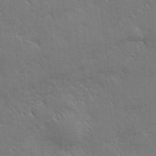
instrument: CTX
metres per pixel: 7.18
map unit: Hve
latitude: 31.3293
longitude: 149.4266
